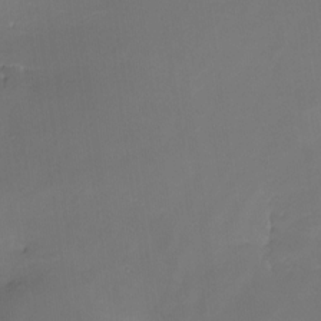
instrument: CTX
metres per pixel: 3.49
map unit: Nhe
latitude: -26.7463
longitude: -110.4601
